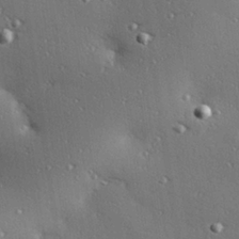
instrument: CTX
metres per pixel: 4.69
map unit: Hve
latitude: 27.3104
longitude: -91.9906
